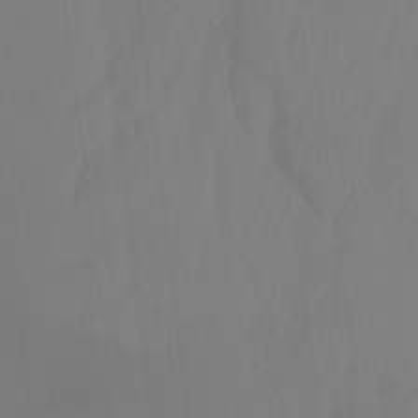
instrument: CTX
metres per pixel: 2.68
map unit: Ht
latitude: -15.2943
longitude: -55.1781
